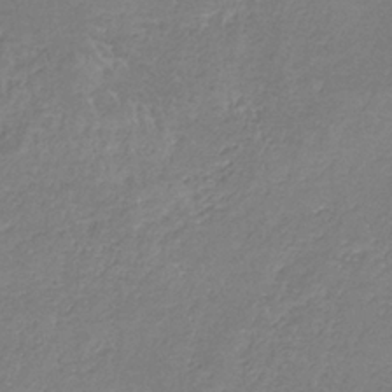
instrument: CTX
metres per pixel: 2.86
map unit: HNb
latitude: -35.0864
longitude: 55.6533
